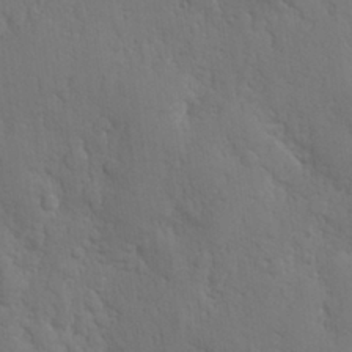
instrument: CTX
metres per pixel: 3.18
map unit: Hve
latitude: 26.9892
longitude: 150.4818
